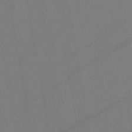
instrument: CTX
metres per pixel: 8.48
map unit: lHb
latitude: -47.0486
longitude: 71.6344
